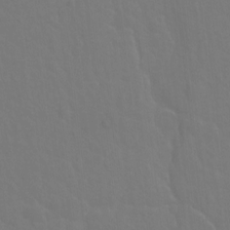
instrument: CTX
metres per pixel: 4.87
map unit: Hto
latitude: -2.6896
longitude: -35.1025
